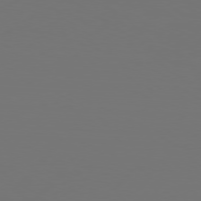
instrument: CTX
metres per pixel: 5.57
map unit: Hpe
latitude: 76.4790
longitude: -137.8395
